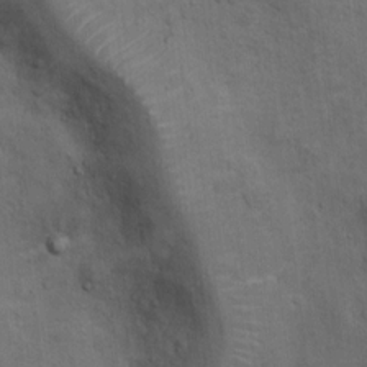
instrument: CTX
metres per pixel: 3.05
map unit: Ht
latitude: 11.0081
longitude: -39.6694
